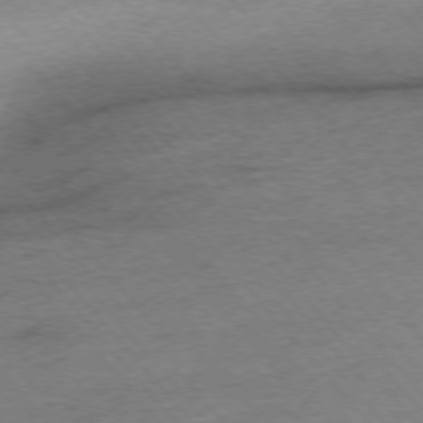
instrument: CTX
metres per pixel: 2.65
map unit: Hpe
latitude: -76.0094
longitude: -11.9150
